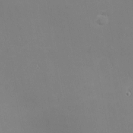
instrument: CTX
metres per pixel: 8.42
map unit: eHh
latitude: -2.3306
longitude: -81.2915
